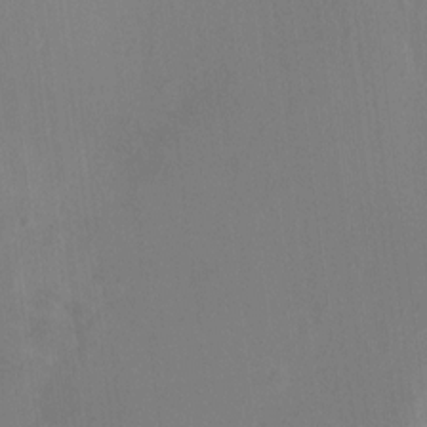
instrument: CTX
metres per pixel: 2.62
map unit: HNhu
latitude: 7.9339
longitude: -5.2537
